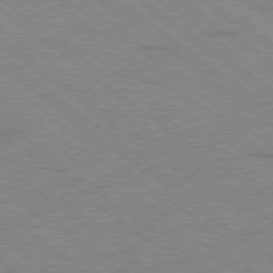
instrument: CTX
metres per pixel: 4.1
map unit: Hpe
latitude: -79.0486
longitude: -14.8947
